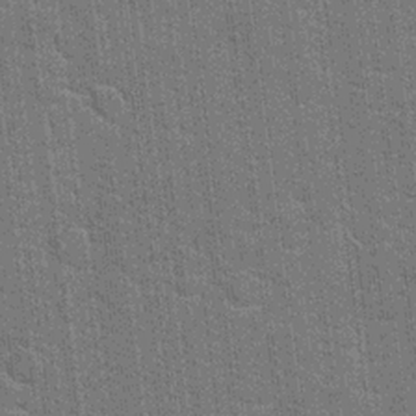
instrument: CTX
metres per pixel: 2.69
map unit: Hto
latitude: 20.4601
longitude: -48.4790
